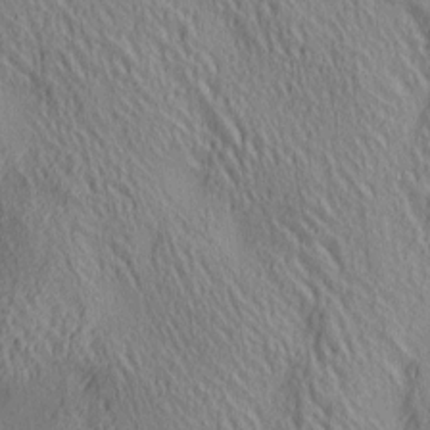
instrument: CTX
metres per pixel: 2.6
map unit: lAa
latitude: 4.9136
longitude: -117.3293
